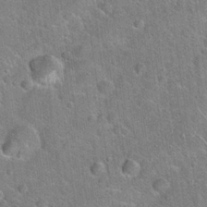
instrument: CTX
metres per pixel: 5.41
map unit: Hto
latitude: 20.5546
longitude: -50.9702
